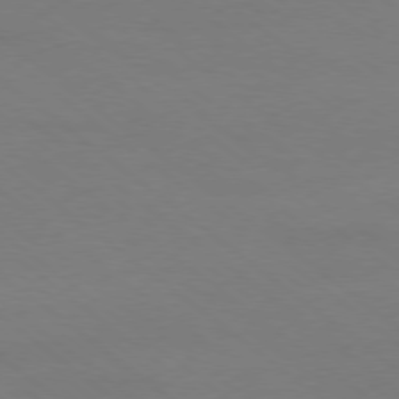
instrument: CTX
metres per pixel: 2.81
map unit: Ap
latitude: -78.9730
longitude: -56.4223
